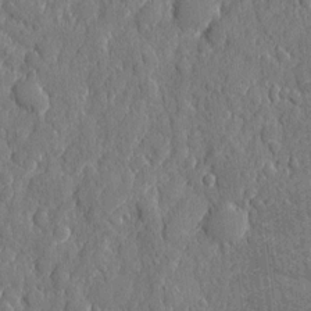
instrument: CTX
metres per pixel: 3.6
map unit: eHh
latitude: 6.7057
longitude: -74.6113
